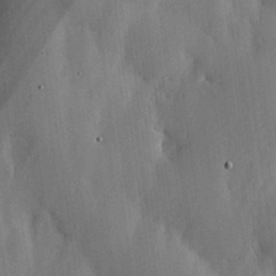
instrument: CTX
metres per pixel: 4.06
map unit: lHvf
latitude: 18.0822
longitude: -113.9528
